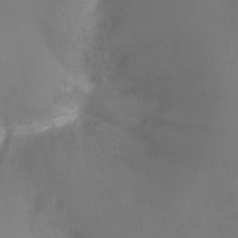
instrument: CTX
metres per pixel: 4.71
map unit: Ht
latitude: -5.1242
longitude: -28.3278
